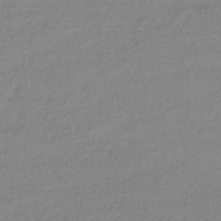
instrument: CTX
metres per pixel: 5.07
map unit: HNhu
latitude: -43.6532
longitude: 96.0094
